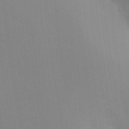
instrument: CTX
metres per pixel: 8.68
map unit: Aa
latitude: 32.3656
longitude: -145.2159
